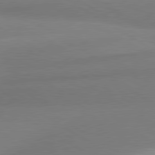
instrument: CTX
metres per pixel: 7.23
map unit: lApd
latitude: 80.1578
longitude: 177.7289
